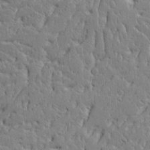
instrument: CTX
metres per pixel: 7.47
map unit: Aa
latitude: 12.4790
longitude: -127.5560
